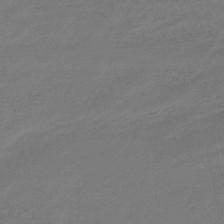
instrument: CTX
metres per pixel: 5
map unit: eHb
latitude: -47.4454
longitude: 87.1809
